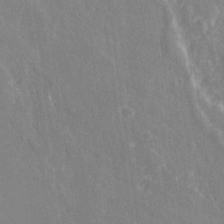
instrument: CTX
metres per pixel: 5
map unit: Ave
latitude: 21.4238
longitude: -134.1577
